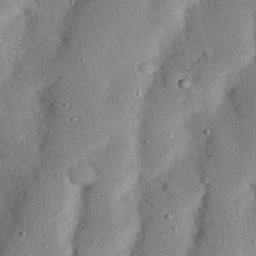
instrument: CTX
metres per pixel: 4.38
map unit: Nhu
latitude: 24.5923
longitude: -73.1026
